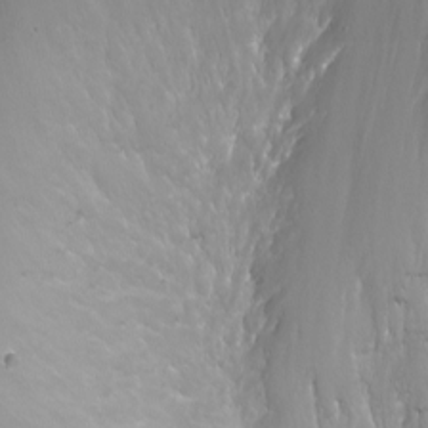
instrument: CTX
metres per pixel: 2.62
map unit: eHh
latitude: -5.8800
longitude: -78.6302
